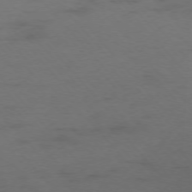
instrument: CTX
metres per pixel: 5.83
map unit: Ap
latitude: -75.7856
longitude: -65.9528
